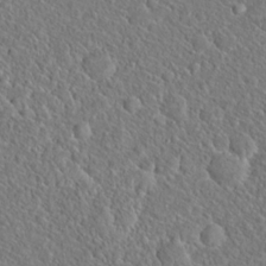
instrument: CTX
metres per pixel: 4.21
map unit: Hto
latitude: 20.2145
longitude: -44.8002
